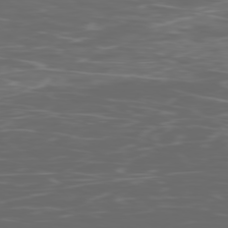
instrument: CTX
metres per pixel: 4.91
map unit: Ap
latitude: -78.7085
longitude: -75.5371
